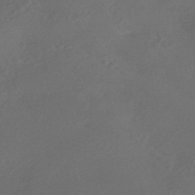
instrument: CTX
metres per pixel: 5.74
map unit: HNhu
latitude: -43.6910
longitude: 91.4644
